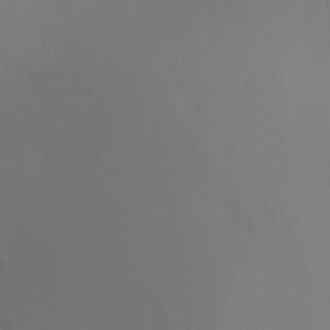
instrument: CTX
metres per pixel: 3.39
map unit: Ht
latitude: -9.1620
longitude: -33.3671
